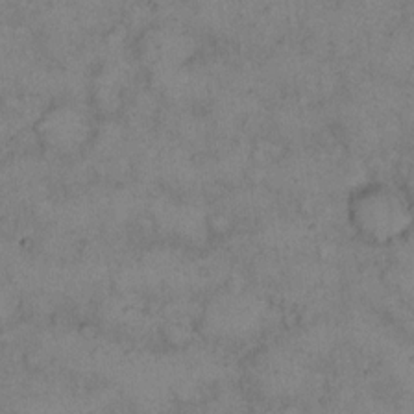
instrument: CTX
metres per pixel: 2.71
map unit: eHh
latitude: 15.1215
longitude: -63.6127
